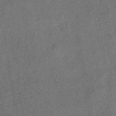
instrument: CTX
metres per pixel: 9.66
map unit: eHb
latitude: -34.9542
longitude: 80.8408
